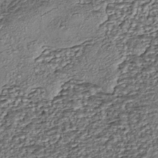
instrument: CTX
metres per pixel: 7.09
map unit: eHh
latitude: -43.5399
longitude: 121.8233
